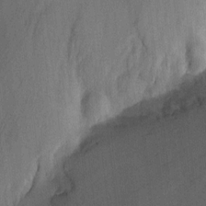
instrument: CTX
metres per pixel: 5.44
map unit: Ht
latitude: 8.0255
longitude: -38.0822
